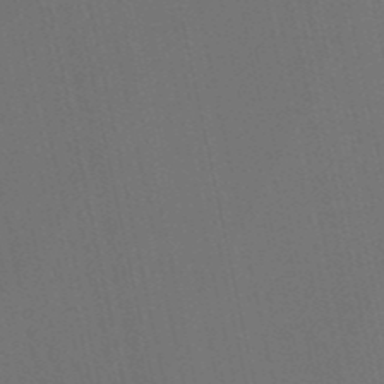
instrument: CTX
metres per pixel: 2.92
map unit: eHb
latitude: -50.9731
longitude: 70.6708
